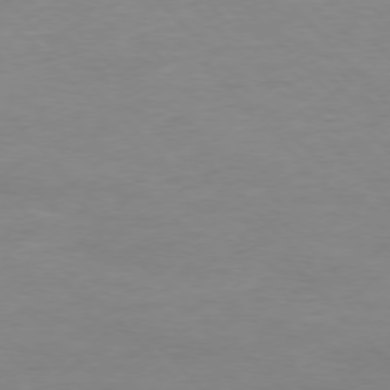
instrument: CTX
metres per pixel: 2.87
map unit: Ap
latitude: -77.3321
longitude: -83.2914
